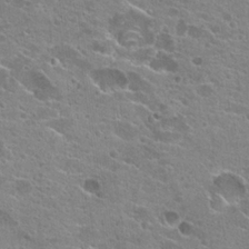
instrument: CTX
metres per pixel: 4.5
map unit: Hto
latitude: 23.2348
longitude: -42.6302
